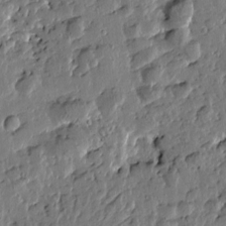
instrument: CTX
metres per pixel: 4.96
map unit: Htu
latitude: 0.1766
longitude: -178.4601
